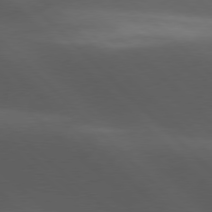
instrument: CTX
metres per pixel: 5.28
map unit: lApd
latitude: 77.9528
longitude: -54.0633
